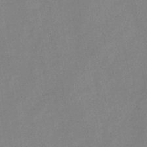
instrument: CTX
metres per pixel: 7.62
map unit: HNb
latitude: -44.8597
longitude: -38.2711
